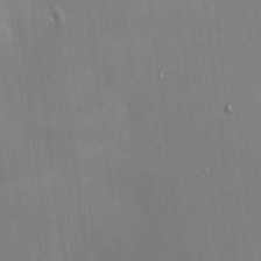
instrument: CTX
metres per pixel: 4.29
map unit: HNhu
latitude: 4.1200
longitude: 7.8611
